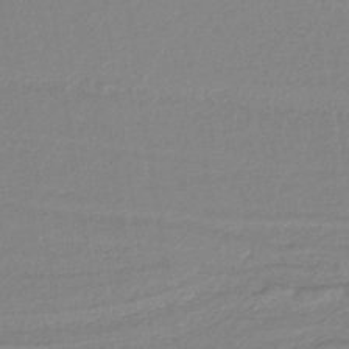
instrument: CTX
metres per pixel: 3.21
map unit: HNb
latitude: -36.7841
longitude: 58.2928
